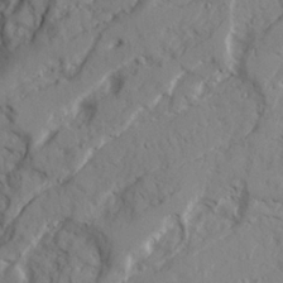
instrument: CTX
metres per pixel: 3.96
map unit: Ave
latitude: 22.7246
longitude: -132.0444
